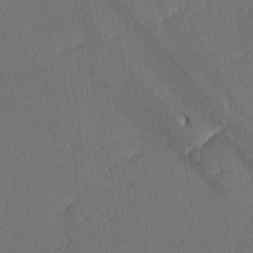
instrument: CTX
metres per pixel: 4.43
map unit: lHvf
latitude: 26.2334
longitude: 141.0108
